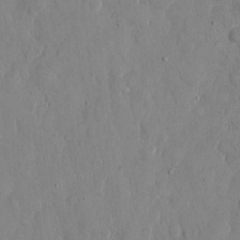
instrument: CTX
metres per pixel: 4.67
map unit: eHh
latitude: 12.2712
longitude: -69.3482
